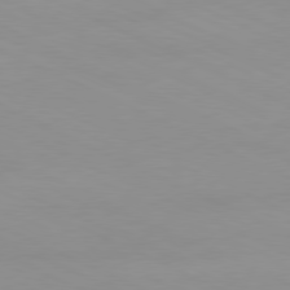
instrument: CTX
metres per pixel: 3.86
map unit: Ap
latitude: -81.1809
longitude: -93.8583
